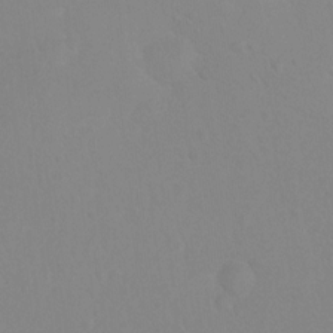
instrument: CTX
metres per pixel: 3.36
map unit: Ht
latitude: 2.7246
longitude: -25.0647
